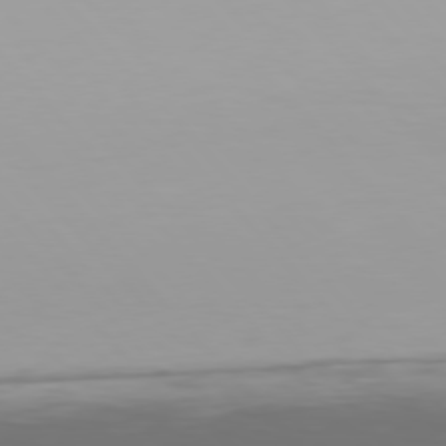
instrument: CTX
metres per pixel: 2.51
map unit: Hpe
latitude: 76.6868
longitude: -169.9717
